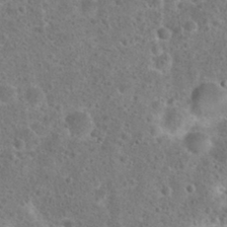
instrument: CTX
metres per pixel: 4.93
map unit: Hto
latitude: 23.4615
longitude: -48.1956
